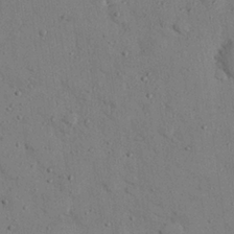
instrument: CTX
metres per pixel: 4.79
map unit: eHh
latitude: 25.9528
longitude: -76.9324
